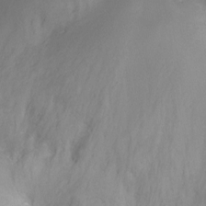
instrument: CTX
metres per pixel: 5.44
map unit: Ht
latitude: -16.9164
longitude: -49.1214
